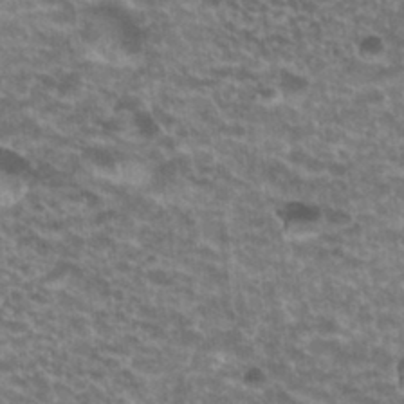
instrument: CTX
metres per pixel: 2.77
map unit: Hto
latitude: 20.1956
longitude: -36.8758
